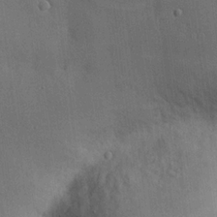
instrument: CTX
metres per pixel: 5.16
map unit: Hve
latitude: 19.0269
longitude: 151.2187
